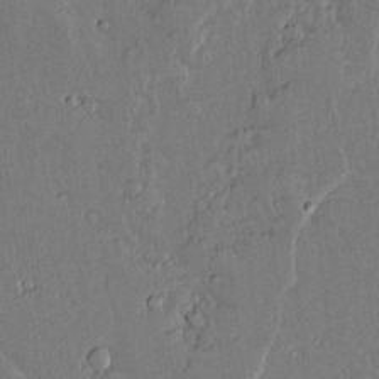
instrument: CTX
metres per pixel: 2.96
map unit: lAvf
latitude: 14.8758
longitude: -127.6127
